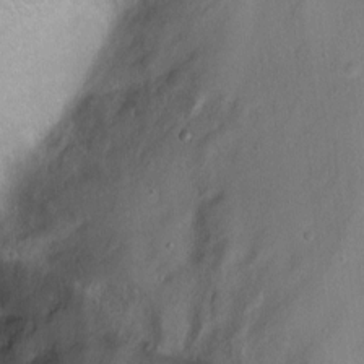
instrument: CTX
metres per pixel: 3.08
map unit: Ht
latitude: 0.7435
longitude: -37.4049
